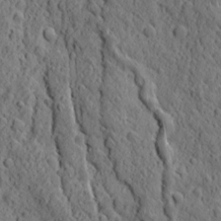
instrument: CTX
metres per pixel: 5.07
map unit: Ave
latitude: 12.2712
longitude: -105.0081
